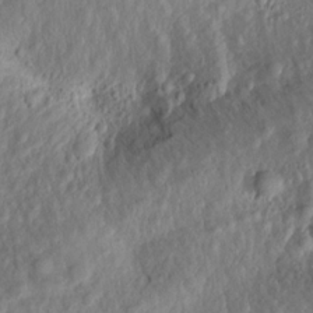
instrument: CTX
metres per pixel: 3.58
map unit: Aa
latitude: 18.4412
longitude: -144.5168
